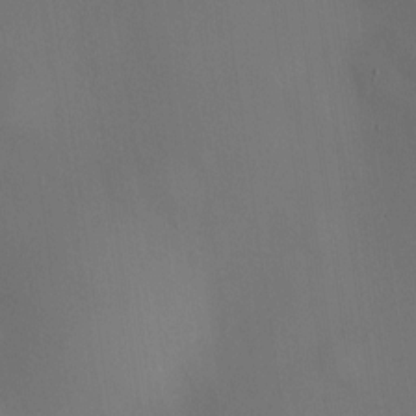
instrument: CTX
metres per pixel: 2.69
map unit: HNhu
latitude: 9.2915
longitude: 14.2740
